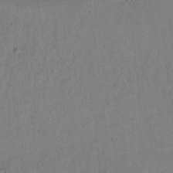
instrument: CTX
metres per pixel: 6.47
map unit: lAvf
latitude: 8.5546
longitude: 170.0283
